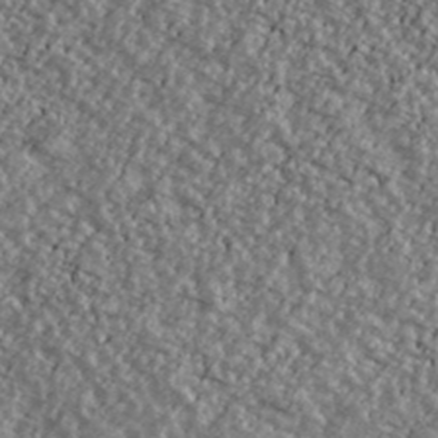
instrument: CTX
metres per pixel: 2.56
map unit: Ave
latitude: 40.2711
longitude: -111.5182
